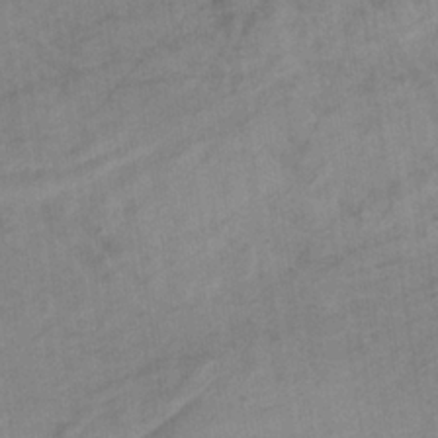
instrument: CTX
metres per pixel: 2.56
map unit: lHb
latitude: -33.7289
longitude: 71.7856
